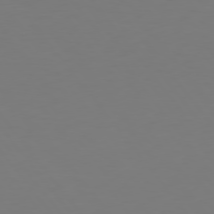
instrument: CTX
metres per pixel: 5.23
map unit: Hpe
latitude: 75.1781
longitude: -123.7639
